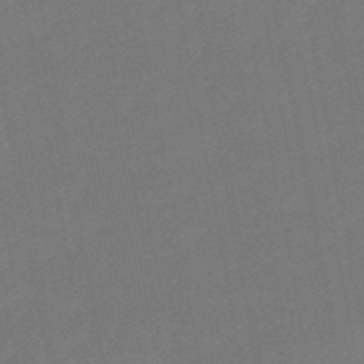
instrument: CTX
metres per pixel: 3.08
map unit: lHb
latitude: -50.1228
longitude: 81.5399
